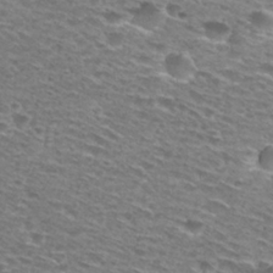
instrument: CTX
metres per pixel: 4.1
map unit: Hto
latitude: 28.6679
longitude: -47.7639
